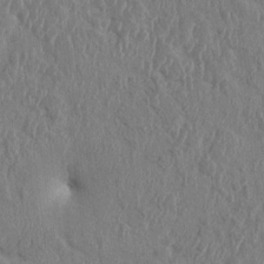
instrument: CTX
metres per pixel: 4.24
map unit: HNhu
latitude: 5.1592
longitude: -6.6301
